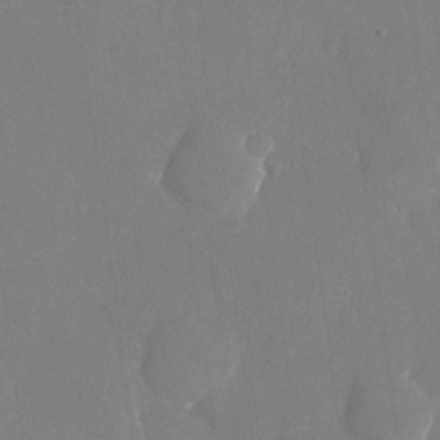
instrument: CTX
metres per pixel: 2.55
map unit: Nhu
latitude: -25.5966
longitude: -70.7435
